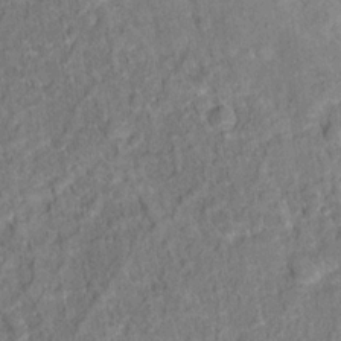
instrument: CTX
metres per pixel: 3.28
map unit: Hto
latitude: 14.7247
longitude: -38.4223
